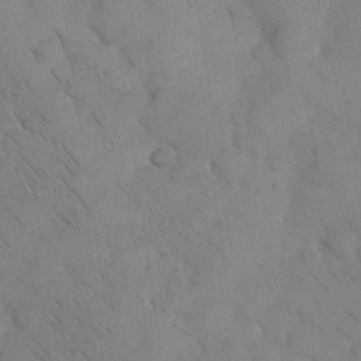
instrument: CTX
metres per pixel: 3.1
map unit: eHh
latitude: 30.1578
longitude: -70.2522
